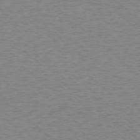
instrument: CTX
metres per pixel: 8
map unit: Ap
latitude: -78.2172
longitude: -68.2145
